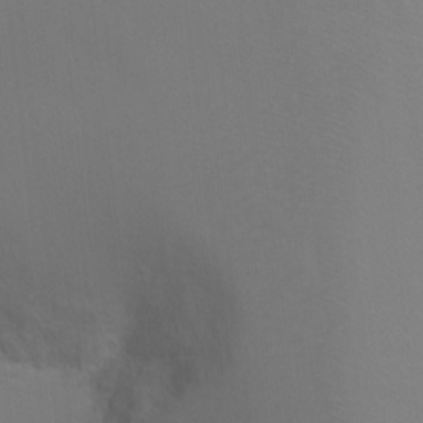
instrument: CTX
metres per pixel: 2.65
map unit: Ht
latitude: -6.6140
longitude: -34.9324
